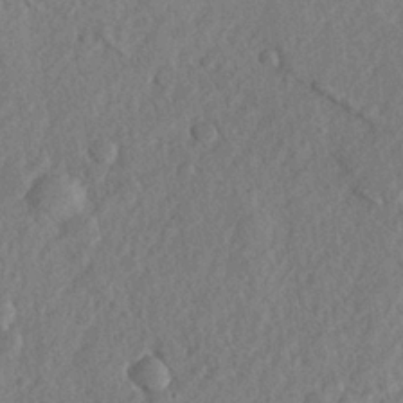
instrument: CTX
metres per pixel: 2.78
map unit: lHvf
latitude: 23.0647
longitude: 144.3495
